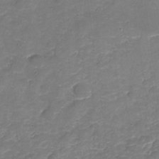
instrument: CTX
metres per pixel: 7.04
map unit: Nhu
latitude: -18.3117
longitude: -56.6490
